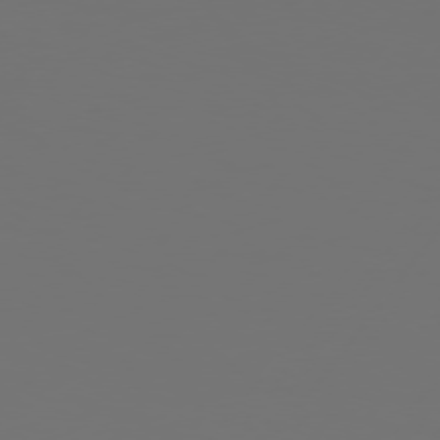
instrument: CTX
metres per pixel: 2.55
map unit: Hpe
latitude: 75.0458
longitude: -129.9717
